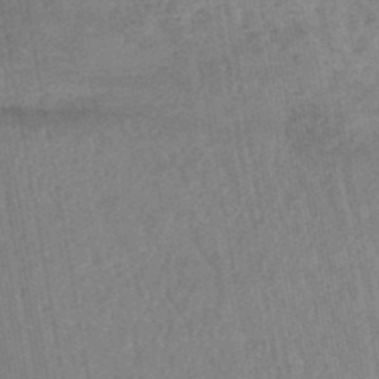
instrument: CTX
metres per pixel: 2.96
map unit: lHb
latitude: -48.2362
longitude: 71.5777
